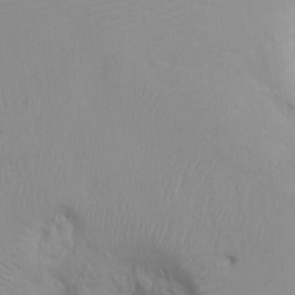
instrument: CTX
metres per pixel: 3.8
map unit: Ht
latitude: -0.3307
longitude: -16.0444
